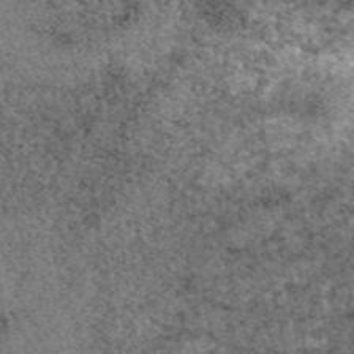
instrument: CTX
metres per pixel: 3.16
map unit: eAb
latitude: 48.4790
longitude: 104.7274
